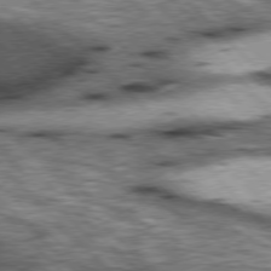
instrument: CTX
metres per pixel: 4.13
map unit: lApd
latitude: 76.9324
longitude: -50.5923
